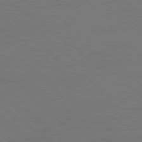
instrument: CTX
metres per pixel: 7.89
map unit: Ap
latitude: -79.1242
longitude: -54.4412
